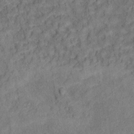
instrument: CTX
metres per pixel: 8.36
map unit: Ht
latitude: 14.0633
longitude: -39.2726
